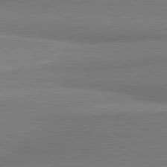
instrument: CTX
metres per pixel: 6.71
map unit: lApd
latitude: 81.7261
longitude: 164.4251
